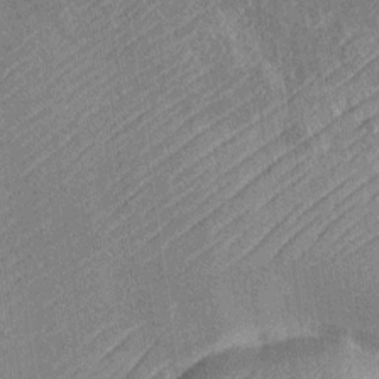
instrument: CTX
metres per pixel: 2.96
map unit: Htu
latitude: -6.9730
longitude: 155.7666
